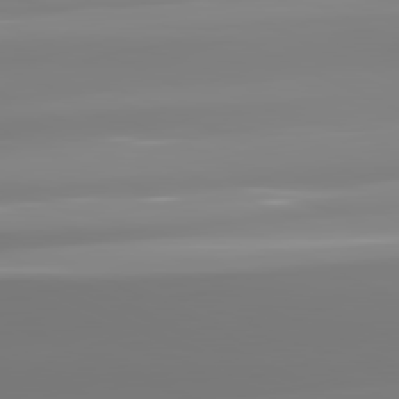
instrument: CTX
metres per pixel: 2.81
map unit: lApd
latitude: 81.7261
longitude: -148.8569
